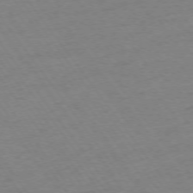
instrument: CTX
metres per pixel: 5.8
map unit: Ap
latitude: -75.1620
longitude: -80.9514
